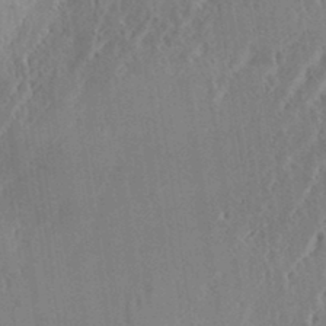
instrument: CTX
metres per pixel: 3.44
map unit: eHh
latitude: 34.4034
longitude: -133.4993
